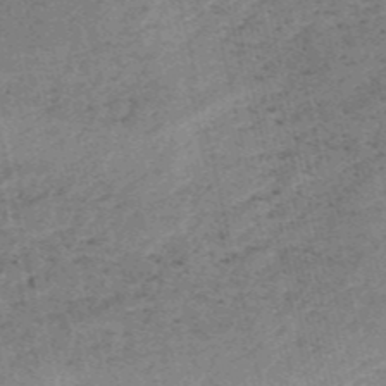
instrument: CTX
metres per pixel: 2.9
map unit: HNb
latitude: -54.8786
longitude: -42.8380
